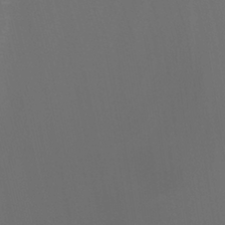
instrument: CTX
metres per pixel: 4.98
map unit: Htu
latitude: -7.7288
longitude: -48.3278
